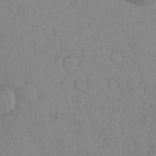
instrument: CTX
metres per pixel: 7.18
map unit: Hto
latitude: 13.1970
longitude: -56.4034
